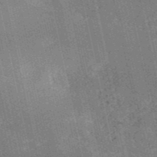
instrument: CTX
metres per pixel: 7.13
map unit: HNb
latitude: -52.6896
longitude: -38.3656
